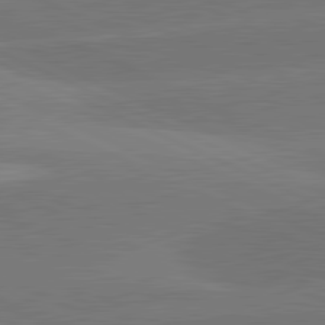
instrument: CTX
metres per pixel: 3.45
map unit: lApd
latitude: 81.8016
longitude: -154.3656
